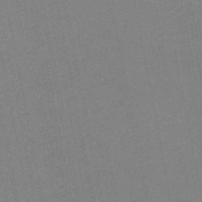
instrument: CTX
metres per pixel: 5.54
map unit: HNb
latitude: -49.2187
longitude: 59.2375
